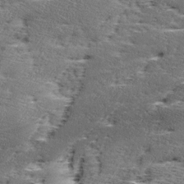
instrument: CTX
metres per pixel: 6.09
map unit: Ave
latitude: 16.9514
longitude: -137.7072
